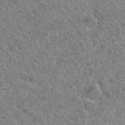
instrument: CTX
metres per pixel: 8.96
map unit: Hto
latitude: 33.4237
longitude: -49.7828
